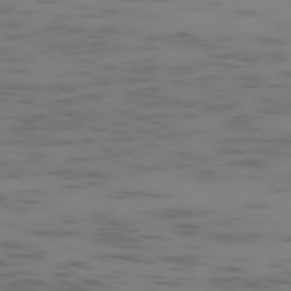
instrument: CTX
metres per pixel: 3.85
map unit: Ap
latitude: -77.4076
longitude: -67.5182
